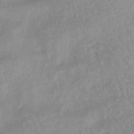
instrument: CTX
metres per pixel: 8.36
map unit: eHb
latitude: -45.2754
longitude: 84.8219
